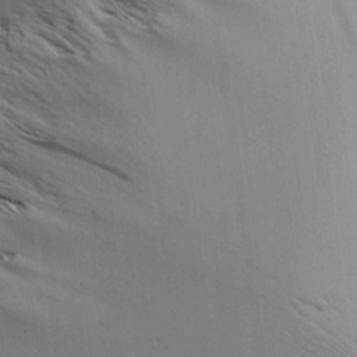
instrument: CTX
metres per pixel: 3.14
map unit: Aa
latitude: 18.6301
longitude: -141.7071
